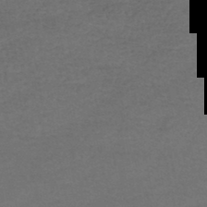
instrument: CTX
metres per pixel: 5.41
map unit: HNhu
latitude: -49.0298
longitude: 100.2928
